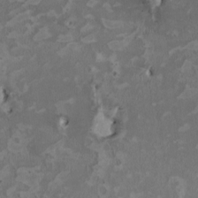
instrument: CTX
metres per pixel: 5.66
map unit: HNhu
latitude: 2.4412
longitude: -4.1767
